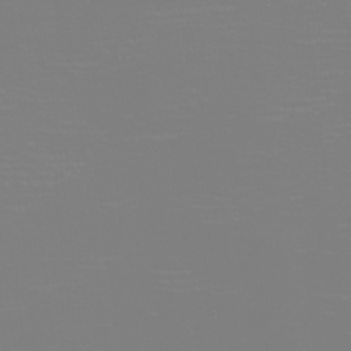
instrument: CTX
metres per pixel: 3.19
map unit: eHh
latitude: -6.1983
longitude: -83.8772
